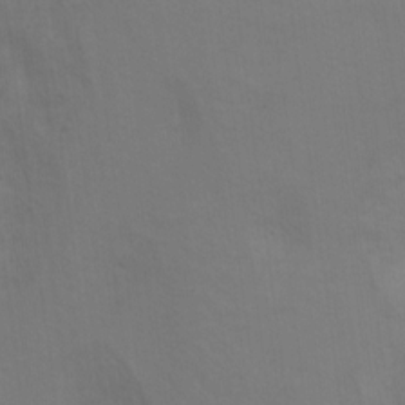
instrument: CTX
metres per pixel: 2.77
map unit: Ht
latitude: 10.3845
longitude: -32.6868
